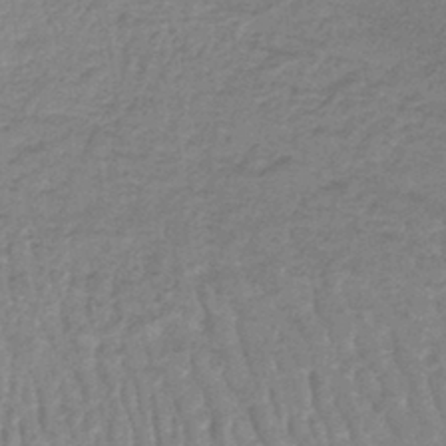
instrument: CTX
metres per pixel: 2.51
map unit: lHb
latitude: -41.1431
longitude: 66.1795
